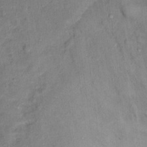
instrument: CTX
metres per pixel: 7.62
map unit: Ht
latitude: 14.7247
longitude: -37.7450
